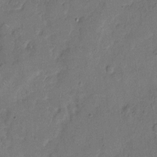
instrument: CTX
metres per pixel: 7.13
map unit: Hto
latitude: 7.1970
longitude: -62.2145
